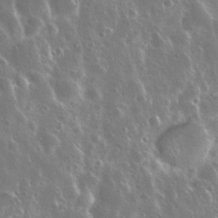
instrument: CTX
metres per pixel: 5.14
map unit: Nhu
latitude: 30.7625
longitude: -55.9717
